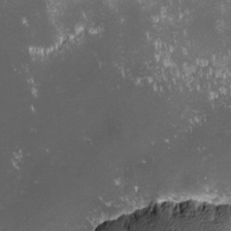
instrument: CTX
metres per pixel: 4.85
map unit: lHvf
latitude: -13.2376
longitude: -103.5749
